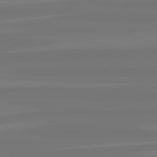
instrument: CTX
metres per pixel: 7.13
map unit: lApd
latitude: 82.5356
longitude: -176.5168
